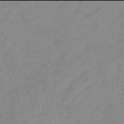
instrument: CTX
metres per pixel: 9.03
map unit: eHb
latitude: -46.0094
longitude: 85.5021
